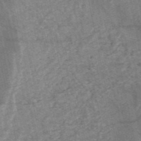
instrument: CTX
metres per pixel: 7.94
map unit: HNb
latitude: -53.7855
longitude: -46.5735
